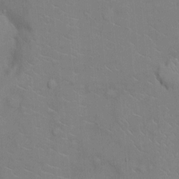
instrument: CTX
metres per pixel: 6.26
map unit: Ht
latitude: -4.1416
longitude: -14.6302
